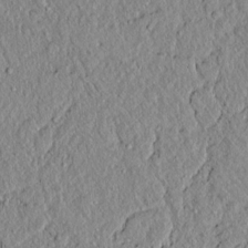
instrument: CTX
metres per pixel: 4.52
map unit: lAvf
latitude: 6.9514
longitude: 167.3887
